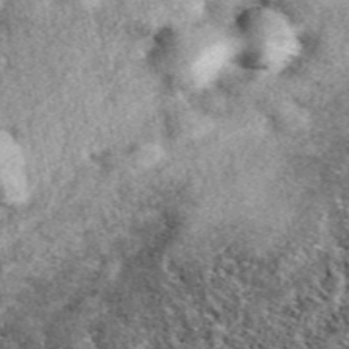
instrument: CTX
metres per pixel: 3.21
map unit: eAb
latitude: 39.4237
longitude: 110.1039
